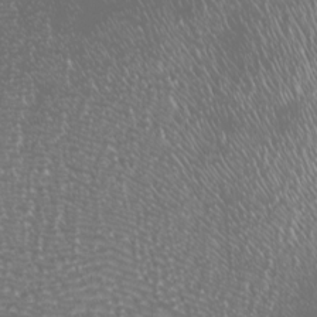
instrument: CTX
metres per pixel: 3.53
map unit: Nhu
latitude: -7.3887
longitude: -91.5749
